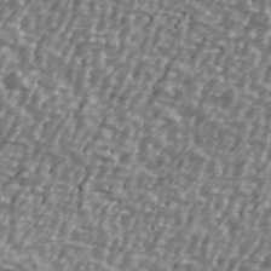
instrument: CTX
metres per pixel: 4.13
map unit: Ave
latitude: 40.4789
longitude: -112.5735
